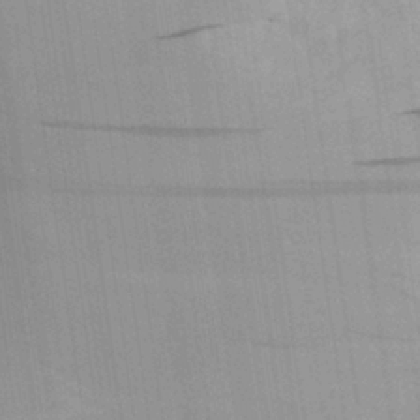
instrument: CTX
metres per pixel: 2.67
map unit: Aa
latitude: 26.2712
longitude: -134.3089
